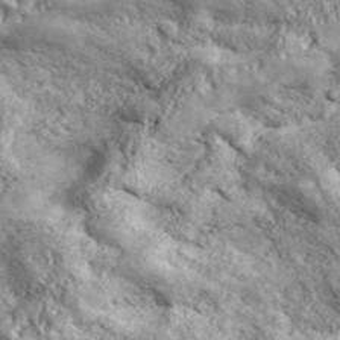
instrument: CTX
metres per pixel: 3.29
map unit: ANa
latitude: 43.1214
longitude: -88.1389
